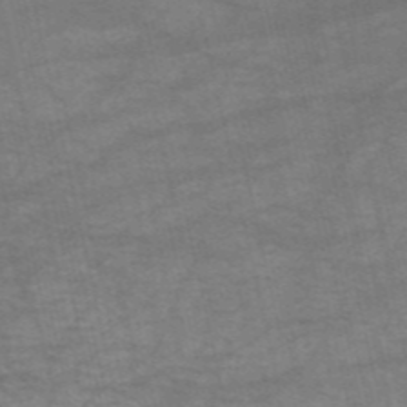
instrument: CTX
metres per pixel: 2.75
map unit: HNb
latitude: -53.9178
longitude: -43.4804
